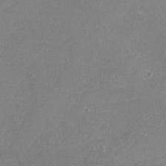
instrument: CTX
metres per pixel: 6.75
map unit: Nhu
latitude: -22.3306
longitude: -57.4804
